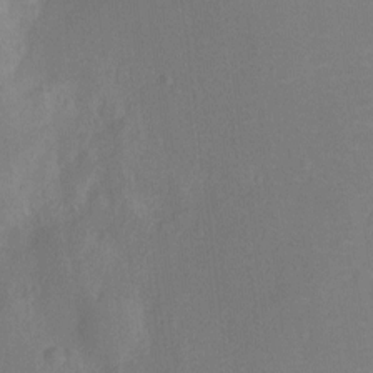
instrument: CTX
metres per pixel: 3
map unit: Ht
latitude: -10.4629
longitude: -23.9150
